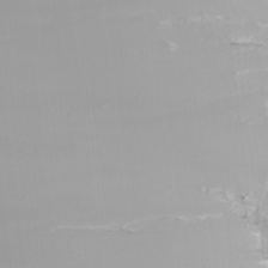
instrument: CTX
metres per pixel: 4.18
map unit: Nhu
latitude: -8.5385
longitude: -82.3089
